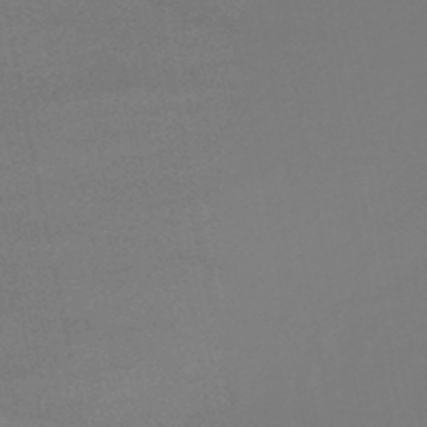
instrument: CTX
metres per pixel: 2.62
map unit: lHb
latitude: -47.8233
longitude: 62.6329
